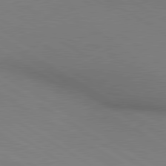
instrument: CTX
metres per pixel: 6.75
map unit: lApd
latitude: 80.2333
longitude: 128.9164
